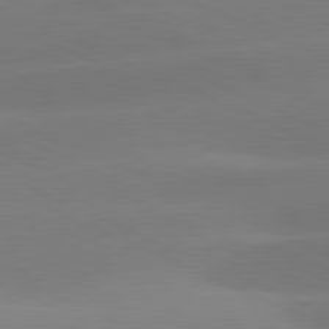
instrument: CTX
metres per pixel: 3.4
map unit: lApd
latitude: 81.5560
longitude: -155.6316
